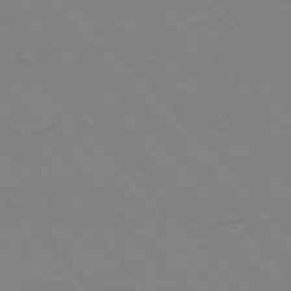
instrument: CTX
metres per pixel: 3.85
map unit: Ap
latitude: -76.3117
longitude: -86.2711
